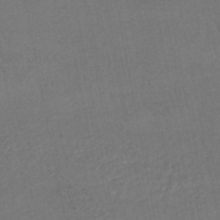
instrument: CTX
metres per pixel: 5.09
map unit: HNhu
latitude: -47.5777
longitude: 97.1620
